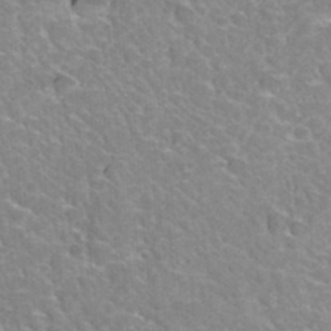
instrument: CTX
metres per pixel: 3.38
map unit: Hto
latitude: 35.5560
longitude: -46.6491
